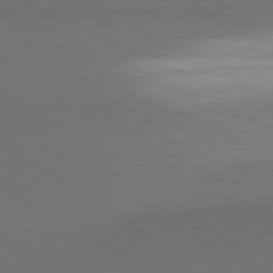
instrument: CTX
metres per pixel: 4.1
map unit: lApd
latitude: 81.4237
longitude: 153.4454
